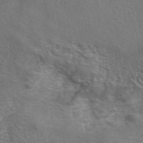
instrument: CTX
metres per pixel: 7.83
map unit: eAb
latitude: 42.3845
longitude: 104.4251
